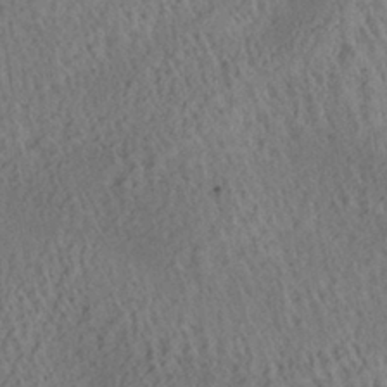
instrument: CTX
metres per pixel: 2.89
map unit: Aa
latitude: 29.3481
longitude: -137.3293
